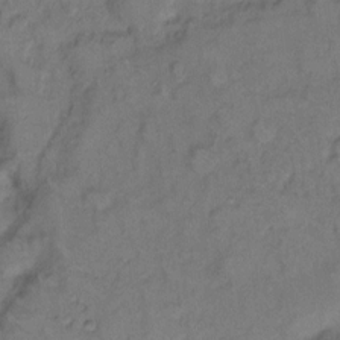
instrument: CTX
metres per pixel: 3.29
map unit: eHh
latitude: 9.1214
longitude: -62.1200
